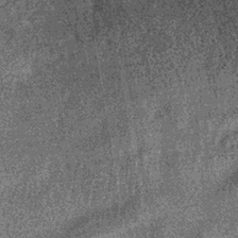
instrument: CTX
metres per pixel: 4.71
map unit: lHb
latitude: -36.5007
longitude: 67.8234
